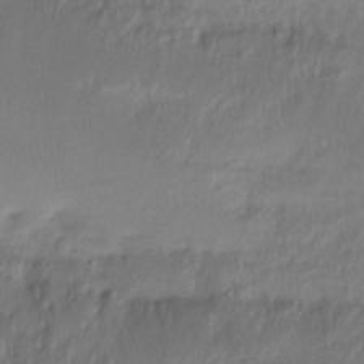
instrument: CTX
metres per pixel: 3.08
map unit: Ht
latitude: -16.4818
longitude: -46.0633
